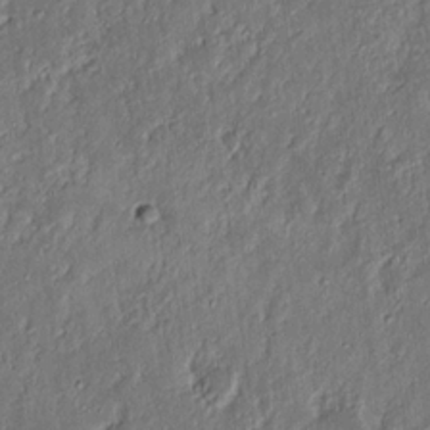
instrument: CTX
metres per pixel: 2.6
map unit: Nhu
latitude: 18.6679
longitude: -72.8758
